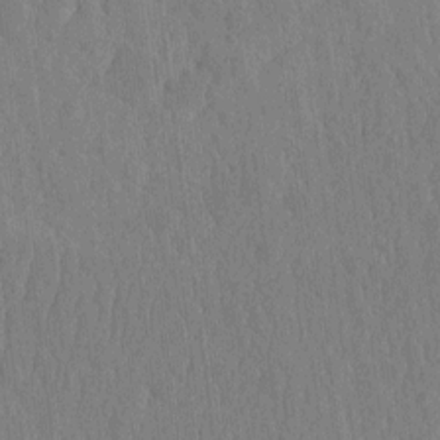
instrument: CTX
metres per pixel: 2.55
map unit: HNhu
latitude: -3.4076
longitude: 14.4251
